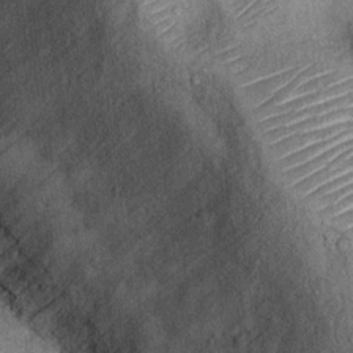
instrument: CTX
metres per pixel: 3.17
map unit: Ht
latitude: 11.5749
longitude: -39.4048
